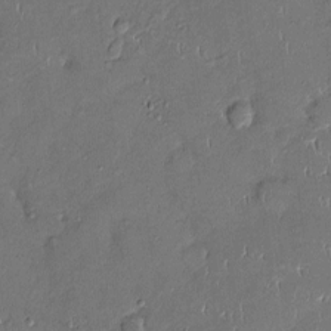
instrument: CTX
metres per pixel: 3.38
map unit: Ht
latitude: -4.4440
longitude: -14.1011
